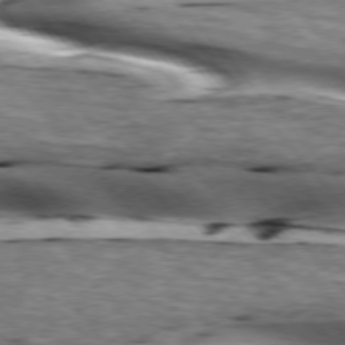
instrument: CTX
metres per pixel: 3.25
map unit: lApd
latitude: 76.0822
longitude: -60.5734
